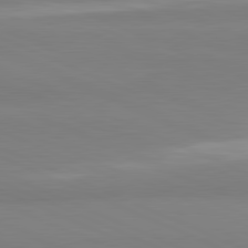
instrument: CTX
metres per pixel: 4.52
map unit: lApd
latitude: 81.6316
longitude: 177.7856
